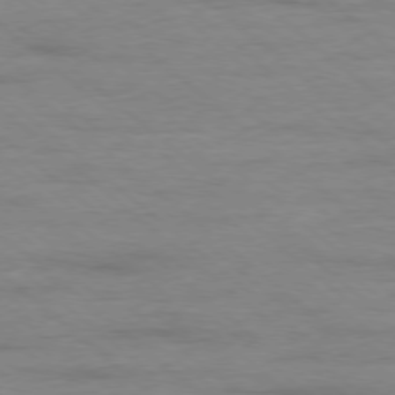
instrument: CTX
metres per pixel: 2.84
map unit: Ap
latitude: -78.1228
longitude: -93.2726
